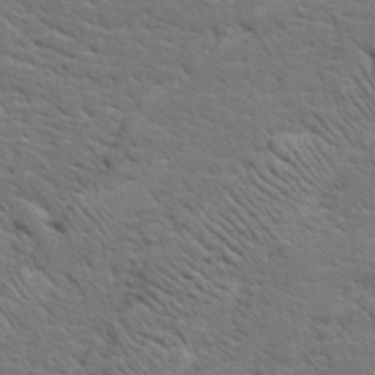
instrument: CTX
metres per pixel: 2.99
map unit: lHvf
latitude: 26.1767
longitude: 143.5021
